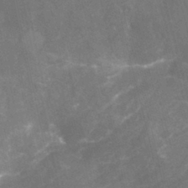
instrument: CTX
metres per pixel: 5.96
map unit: Nhu
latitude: -22.8975
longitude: -56.6679
